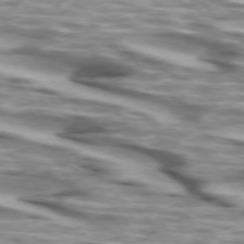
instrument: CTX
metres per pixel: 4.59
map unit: lApd
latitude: 74.3467
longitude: -58.4223
